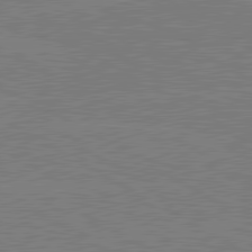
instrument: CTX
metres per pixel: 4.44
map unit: lApd
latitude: 80.6868
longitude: -126.3656
